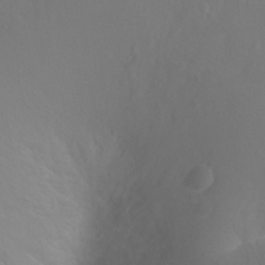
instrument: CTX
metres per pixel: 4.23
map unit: Ht
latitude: -2.5573
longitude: -27.2348
